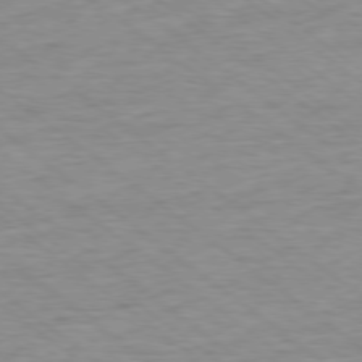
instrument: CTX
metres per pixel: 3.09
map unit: Ap
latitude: -78.1605
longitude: -82.5545
